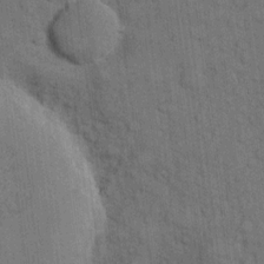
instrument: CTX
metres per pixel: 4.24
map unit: eHh
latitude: 11.7828
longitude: -66.3467
